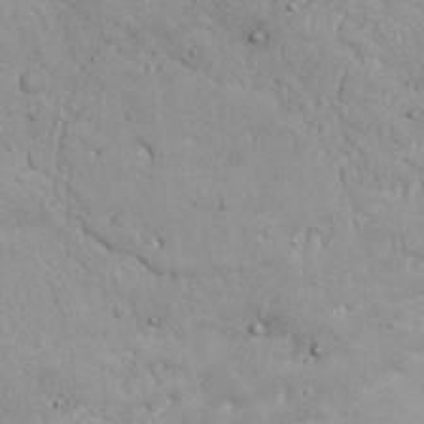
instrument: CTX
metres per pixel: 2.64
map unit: Nhu
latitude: 21.7072
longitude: -71.7449
